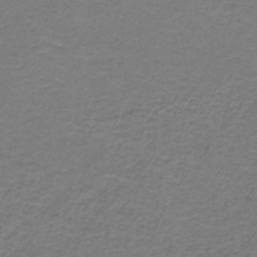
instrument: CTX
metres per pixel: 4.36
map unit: HNb
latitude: -36.5007
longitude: 53.4643
